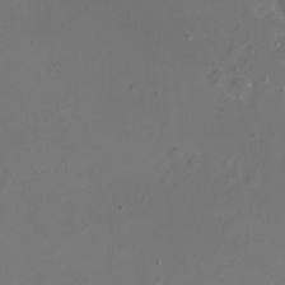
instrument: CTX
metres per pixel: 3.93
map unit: eHh
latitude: -7.3509
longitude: -75.1592
